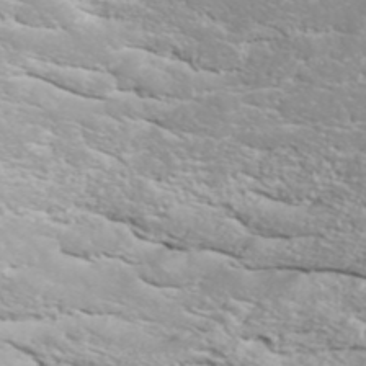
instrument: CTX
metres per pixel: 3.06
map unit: ANa
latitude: 41.3859
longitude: 29.1242
